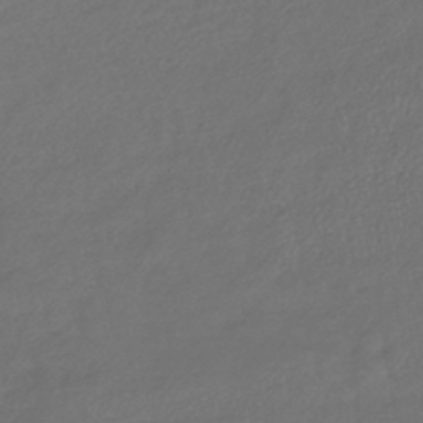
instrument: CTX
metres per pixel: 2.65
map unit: lHb
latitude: -42.9352
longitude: 74.6141
